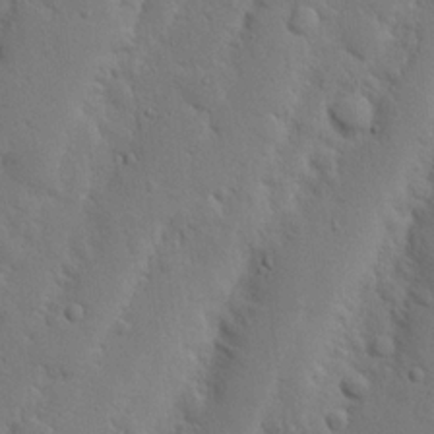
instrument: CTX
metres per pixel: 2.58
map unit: Nhu
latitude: 19.7260
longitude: -75.3860
